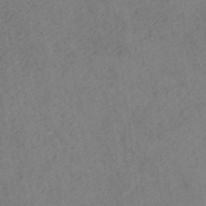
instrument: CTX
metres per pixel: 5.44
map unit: ANa
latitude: 36.3467
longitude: 13.8234
